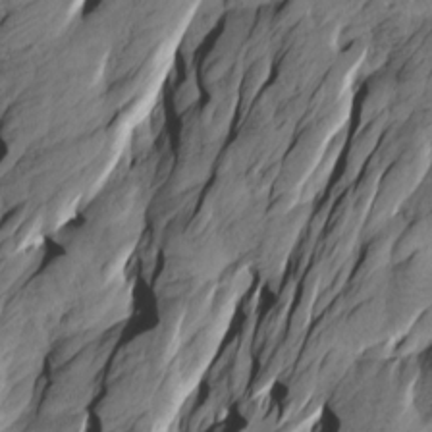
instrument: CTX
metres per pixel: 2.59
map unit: Htu
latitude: -3.7855
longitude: -175.8583
